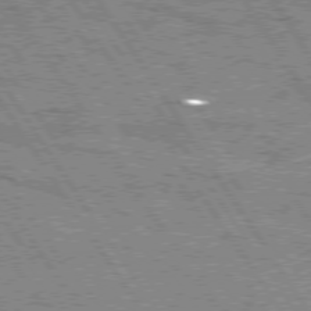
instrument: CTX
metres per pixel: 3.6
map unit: Hpe
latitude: 74.9325
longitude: -155.3293
